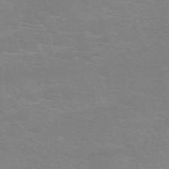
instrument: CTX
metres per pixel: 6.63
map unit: HNb
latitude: -46.3495
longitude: -42.3089
